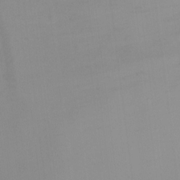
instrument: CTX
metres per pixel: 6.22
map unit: Ht
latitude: -3.3509
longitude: -27.8961
